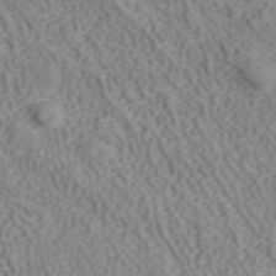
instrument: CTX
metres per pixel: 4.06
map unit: ANa
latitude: 41.2914
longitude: 33.5777
